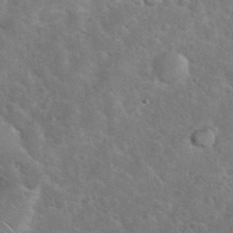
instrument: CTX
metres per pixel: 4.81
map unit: eHh
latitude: 37.2915
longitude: -65.5749
